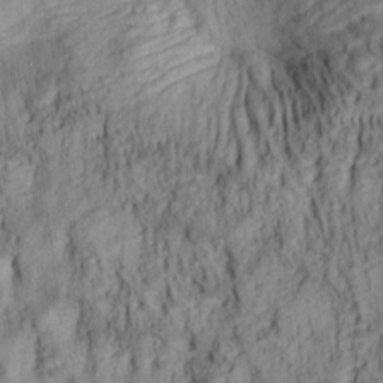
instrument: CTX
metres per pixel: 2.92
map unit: lAa
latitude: 6.4223
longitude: -114.9513
